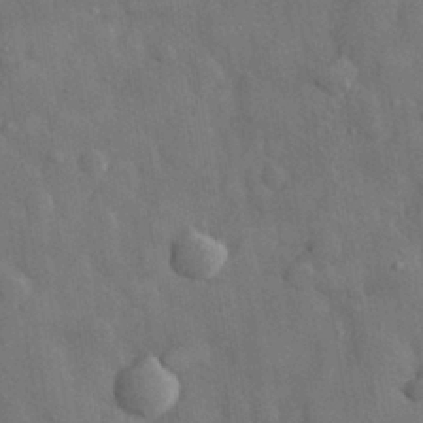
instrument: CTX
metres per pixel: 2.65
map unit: eHh
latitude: 29.1970
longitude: -79.1970
